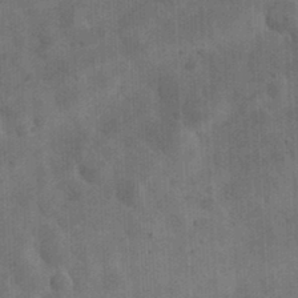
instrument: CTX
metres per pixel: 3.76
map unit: eHh
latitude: 25.5560
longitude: -65.5371
